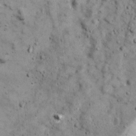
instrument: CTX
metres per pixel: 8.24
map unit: Ave
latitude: 17.2726
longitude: -133.9339
